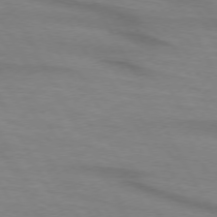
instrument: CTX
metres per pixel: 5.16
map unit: lApd
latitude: 73.9906
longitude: -65.1592
